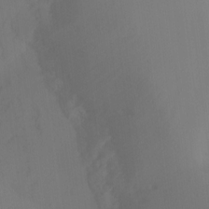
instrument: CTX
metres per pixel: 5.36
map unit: Ht
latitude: -14.7275
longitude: -43.3293
